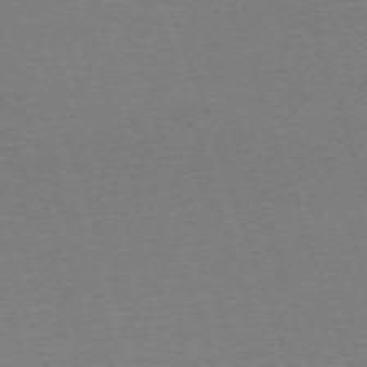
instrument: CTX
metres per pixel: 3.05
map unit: Nhu
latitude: -68.0283
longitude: 37.5210
